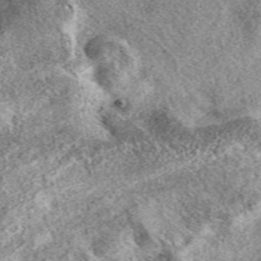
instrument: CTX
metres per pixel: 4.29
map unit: eAb
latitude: 39.3104
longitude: 110.0094
